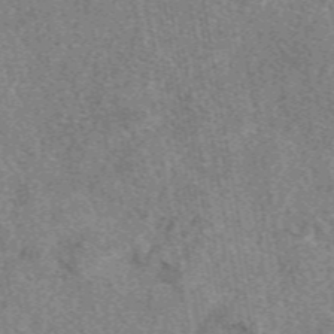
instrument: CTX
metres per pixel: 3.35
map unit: eAb
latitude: 48.7246
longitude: 109.1809
